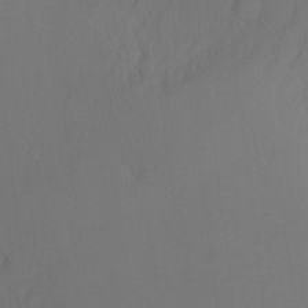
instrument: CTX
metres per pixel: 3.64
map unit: Ht
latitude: -6.0661
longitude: -34.6490
